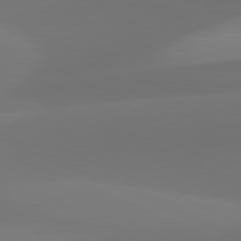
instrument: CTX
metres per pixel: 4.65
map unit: lApd
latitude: 81.9528
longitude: 128.6896
